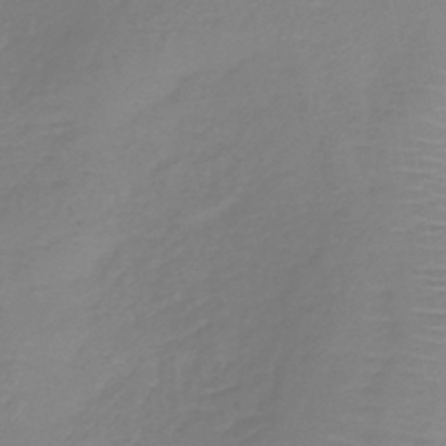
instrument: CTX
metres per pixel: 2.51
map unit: lHb
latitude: -40.8786
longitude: 72.5007
